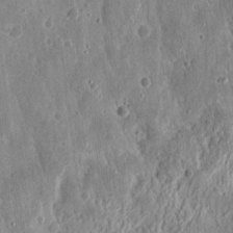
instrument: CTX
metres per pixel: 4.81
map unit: eHh
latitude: 12.1389
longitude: -73.9151
